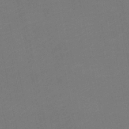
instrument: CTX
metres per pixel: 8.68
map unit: lHb
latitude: -47.0864
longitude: 61.1809
